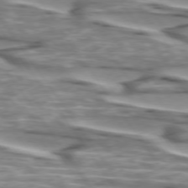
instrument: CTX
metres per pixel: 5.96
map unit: lApd
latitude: 74.2712
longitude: -57.7827
